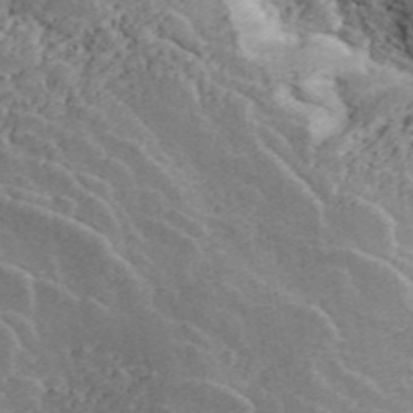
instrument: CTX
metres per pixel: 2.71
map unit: ANa
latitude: 45.6316
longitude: 45.7100
